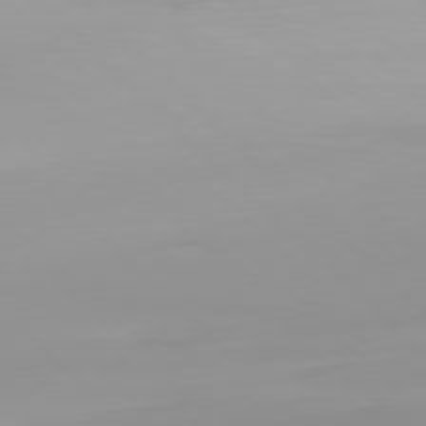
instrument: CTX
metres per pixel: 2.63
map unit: Ap
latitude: -77.8800
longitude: -65.1592
